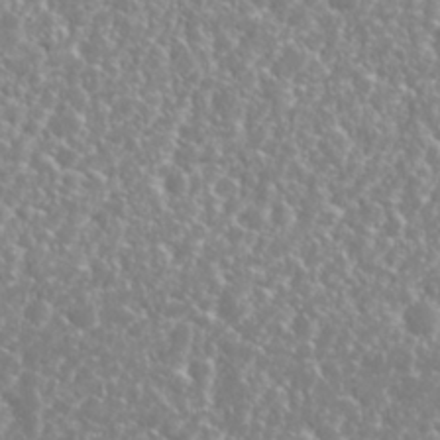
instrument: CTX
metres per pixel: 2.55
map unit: Nhu
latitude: 26.2145
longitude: -60.3278
